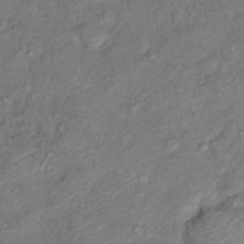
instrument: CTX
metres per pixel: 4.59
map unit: Hto
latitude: 12.0822
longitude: -36.8569
